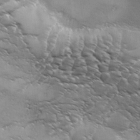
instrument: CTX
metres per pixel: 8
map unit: Ave
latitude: 1.2348
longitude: -113.9717
